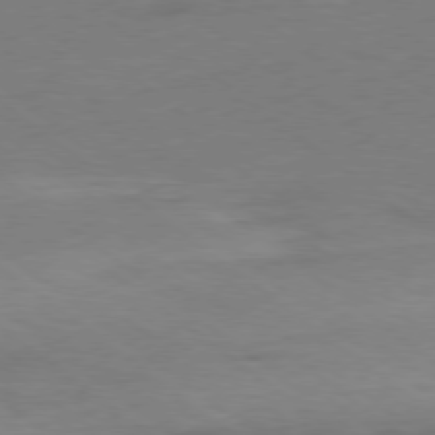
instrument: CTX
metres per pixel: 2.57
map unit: Ap
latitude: -79.1053
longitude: -78.3279
